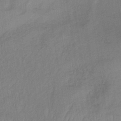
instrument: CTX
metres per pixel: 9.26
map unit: lHb
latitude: -34.8597
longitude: 66.9164
